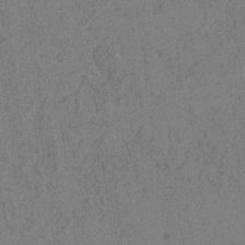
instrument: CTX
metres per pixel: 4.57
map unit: lAvf
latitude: 4.4790
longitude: 157.9556
